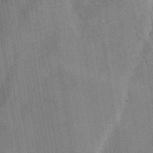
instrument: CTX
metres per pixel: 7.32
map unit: Ave
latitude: 0.5923
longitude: -110.6491
